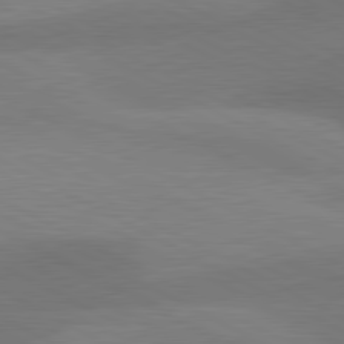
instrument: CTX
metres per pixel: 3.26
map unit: lApd
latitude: 80.9136
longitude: 124.6896
